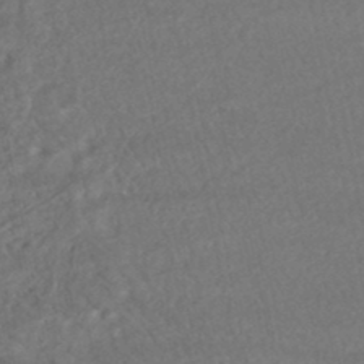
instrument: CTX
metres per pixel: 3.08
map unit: HNhu
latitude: -48.0850
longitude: 102.5574
